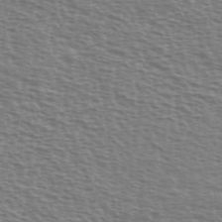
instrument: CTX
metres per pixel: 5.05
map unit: Ave
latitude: 37.9339
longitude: -113.0836
